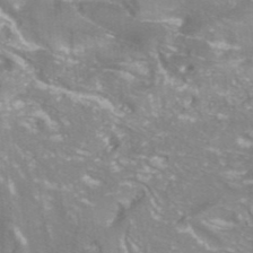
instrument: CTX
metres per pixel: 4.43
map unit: ANa
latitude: -38.0661
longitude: 97.3510
